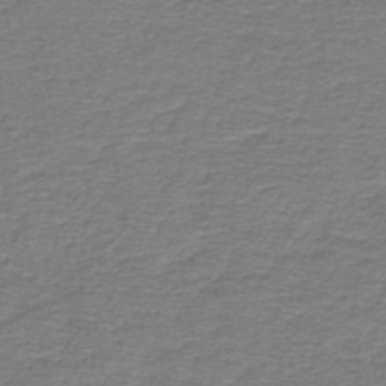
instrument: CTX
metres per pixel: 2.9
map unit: lHb
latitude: -43.1809
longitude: 56.8219
